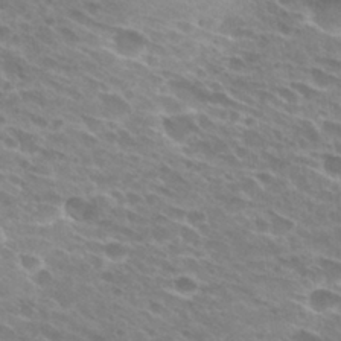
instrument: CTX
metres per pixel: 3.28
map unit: Hto
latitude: 28.3467
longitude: -42.5735
